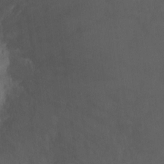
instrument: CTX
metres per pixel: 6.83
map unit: Ht
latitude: 0.1200
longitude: -38.4979
